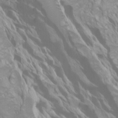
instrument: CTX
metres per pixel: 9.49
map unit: Htu
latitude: -4.3873
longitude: -73.4049
